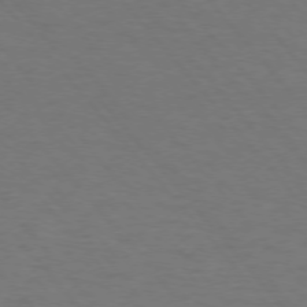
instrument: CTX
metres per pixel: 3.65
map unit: Ap
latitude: -76.1984
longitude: -61.9717
